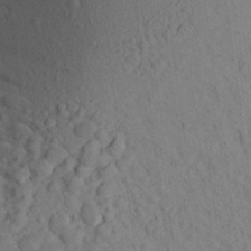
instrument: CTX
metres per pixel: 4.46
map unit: Aa
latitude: 24.4223
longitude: -148.4412
